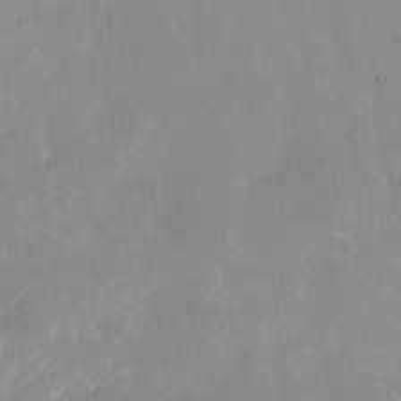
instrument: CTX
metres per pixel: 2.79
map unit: Nhu
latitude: -27.0864
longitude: -60.6112
